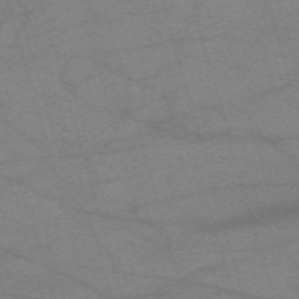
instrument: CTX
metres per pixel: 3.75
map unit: eHh
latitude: -61.0486
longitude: 54.2551
